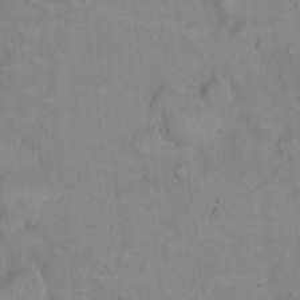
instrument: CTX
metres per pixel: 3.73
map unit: eHh
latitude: 22.0822
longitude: -61.9339
